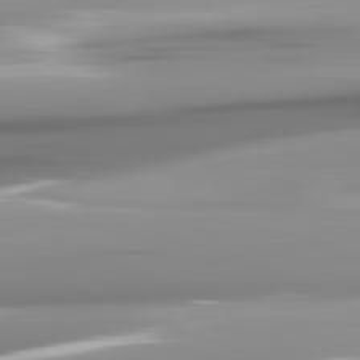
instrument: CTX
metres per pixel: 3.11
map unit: lApd
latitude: 82.1199
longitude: -142.8002
